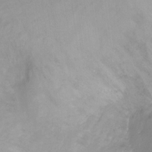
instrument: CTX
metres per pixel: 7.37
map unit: Nhu
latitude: -13.3888
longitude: -40.7057
